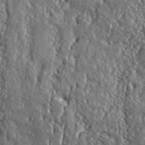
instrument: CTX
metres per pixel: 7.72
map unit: lHvf
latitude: 42.1389
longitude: -89.5749
